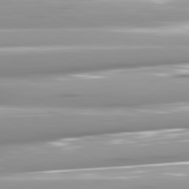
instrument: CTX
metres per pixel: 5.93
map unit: lApd
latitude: 81.7450
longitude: -146.5735
